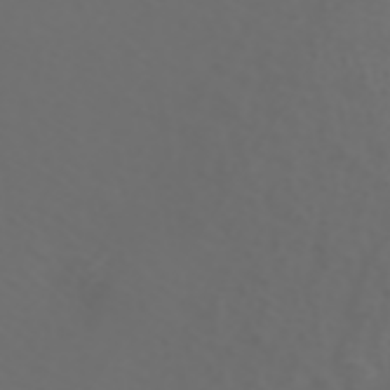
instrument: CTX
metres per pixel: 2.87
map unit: ANa
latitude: 42.5357
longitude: 34.3684
